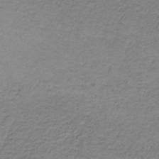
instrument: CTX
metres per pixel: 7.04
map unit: HNb
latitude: -35.8044
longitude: 53.4265
